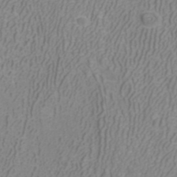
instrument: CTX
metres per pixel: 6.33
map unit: ANa
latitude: 40.2900
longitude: 21.9178
